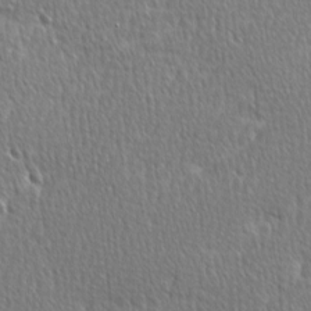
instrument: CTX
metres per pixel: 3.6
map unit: Ave
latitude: -1.0109
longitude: -114.7624
